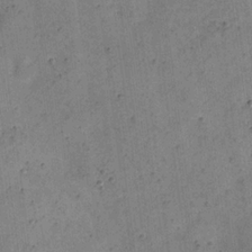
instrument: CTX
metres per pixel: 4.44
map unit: eHh
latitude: 21.9717
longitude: -66.2333
